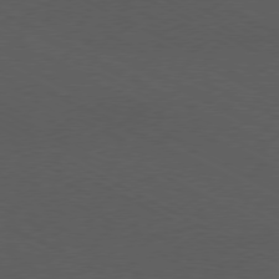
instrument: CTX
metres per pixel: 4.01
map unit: Ap
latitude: -77.5399
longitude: -75.3293
